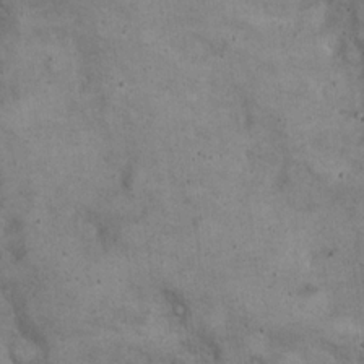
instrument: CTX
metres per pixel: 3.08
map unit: eHh
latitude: 21.9717
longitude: -60.8191
